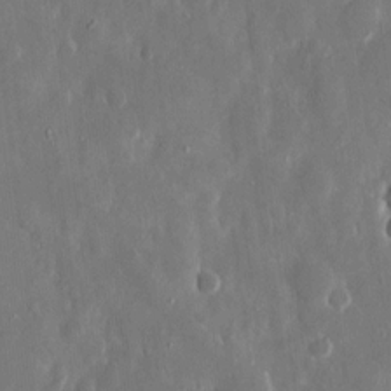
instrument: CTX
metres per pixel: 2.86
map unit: eHh
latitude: 13.2348
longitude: -72.4790
